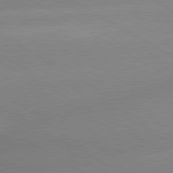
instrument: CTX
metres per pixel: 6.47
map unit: lApd
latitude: 80.0255
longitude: -147.2726
